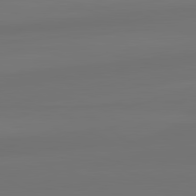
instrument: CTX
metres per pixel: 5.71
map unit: lApd
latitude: 82.0444
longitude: -172.3089
